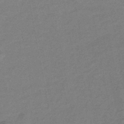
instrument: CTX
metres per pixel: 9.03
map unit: lHb
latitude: -37.3887
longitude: 60.6330
